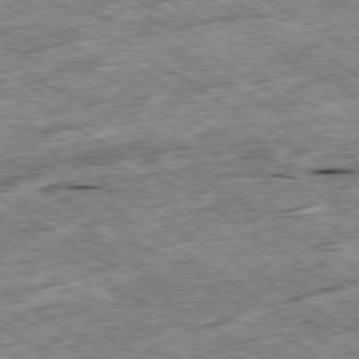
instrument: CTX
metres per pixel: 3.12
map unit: Ap
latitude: -79.7666
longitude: -86.7246
